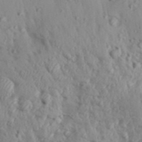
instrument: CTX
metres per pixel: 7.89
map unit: Aa
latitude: 31.0081
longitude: -136.0822
